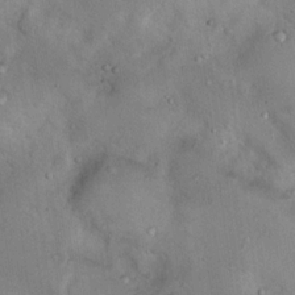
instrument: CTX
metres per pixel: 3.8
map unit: Nhu
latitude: 13.0270
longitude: -27.6127
